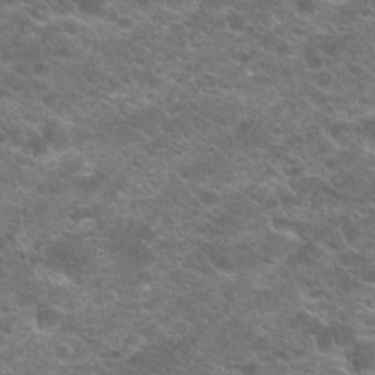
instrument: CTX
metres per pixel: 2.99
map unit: Hto
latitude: 20.9514
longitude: -37.4427
